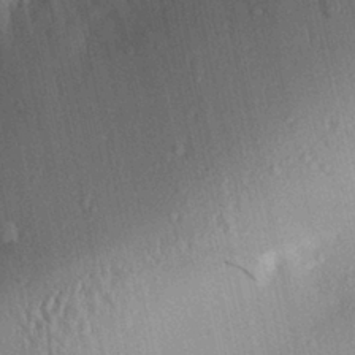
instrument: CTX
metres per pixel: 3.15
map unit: Aa
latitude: 28.8002
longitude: -134.9891
